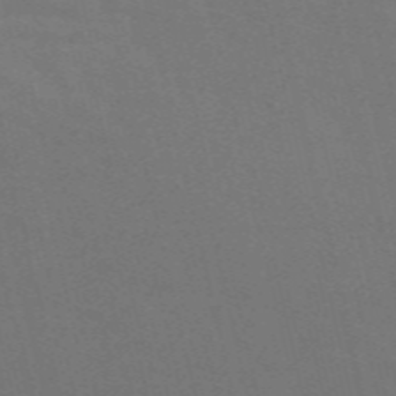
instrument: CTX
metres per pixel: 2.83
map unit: Nve
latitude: -59.3698
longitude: 63.2187
